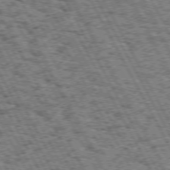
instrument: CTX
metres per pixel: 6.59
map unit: Hpe
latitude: 72.5735
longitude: -125.1592
